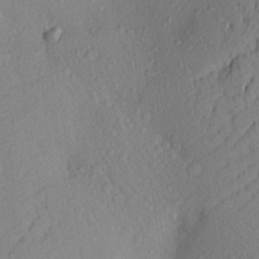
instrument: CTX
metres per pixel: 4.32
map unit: Aa
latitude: 25.8961
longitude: -145.9339
